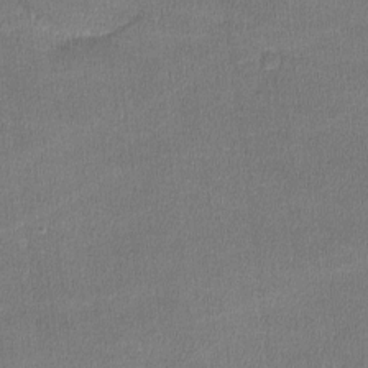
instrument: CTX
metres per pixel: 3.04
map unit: lHvf
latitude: -11.5021
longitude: -100.4412
